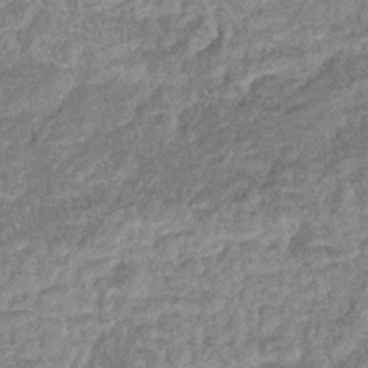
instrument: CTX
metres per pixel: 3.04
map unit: eHb
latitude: -36.3873
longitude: 78.6518
